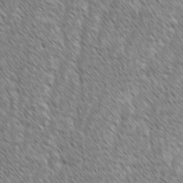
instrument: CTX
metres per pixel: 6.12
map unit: lAvf
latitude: -1.9745
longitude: -114.5734
